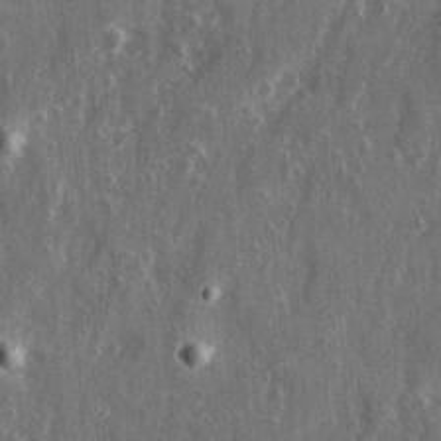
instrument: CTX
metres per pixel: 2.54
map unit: Ave
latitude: 22.3845
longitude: -133.8961
